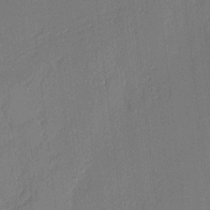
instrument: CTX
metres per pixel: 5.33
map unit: Nhu
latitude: 1.5371
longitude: -76.7813
